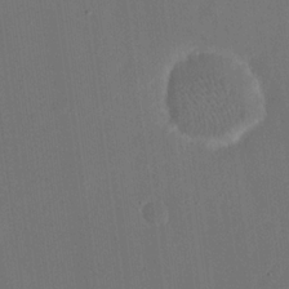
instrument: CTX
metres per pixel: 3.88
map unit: eHh
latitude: 19.0836
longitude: -69.8206
